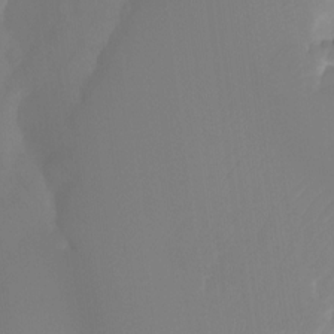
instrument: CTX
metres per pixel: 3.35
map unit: Ht
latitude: -14.6897
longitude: -56.5356
